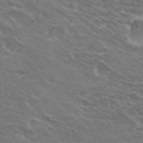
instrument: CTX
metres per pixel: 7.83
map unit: Hto
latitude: 32.2523
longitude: -43.9906
